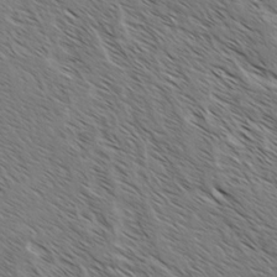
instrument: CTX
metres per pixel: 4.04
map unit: lAvf
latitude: -2.3684
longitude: -113.1214
